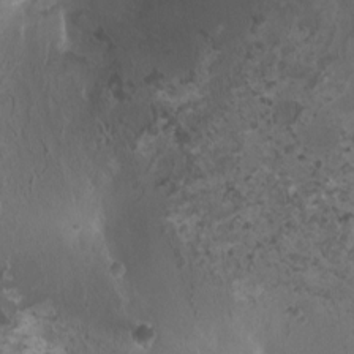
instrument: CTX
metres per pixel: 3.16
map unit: HNhu
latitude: 2.9702
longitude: -3.0836
